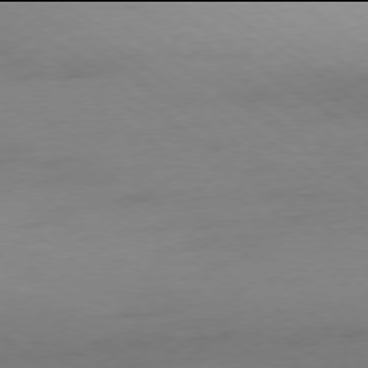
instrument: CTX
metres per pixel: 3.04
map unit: Ap
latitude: -78.0094
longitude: -59.0270
